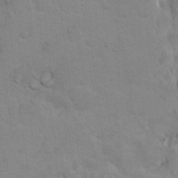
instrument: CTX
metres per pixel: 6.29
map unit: Nhu
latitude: 10.4601
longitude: -25.4804
